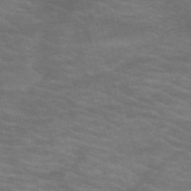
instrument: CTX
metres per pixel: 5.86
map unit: HNb
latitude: -53.6344
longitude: -44.6868
